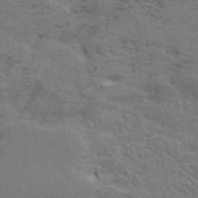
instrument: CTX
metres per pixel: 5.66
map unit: ANa
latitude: 50.4034
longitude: -82.2711
